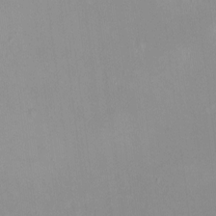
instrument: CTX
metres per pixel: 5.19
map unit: HNhu
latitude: -1.6344
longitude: -7.4993
